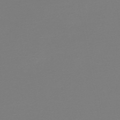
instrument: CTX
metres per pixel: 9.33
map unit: lHb
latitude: -44.9542
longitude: 63.8233
